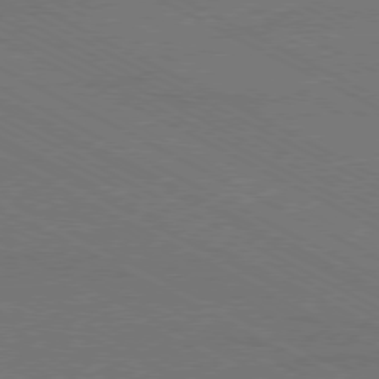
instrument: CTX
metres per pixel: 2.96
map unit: Ap
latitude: -79.6910
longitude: -82.0822
